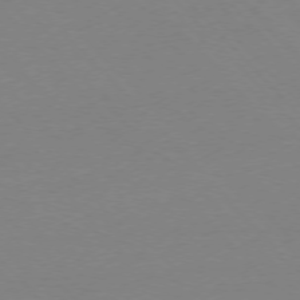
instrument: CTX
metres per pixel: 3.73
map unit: Ap
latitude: -76.5196
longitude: -92.8191
